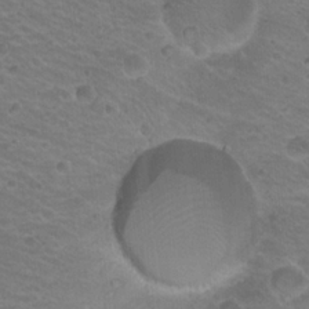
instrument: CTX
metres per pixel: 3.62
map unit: Hto
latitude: 20.5924
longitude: -32.7813
